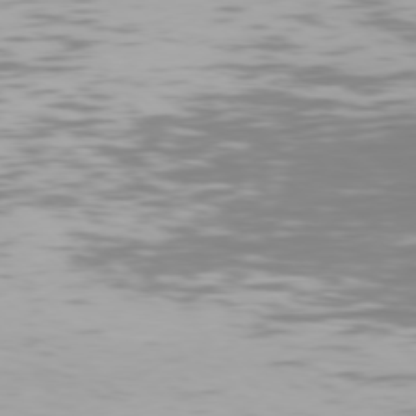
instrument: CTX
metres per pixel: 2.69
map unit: Hpe
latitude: 76.4223
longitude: -133.3104
